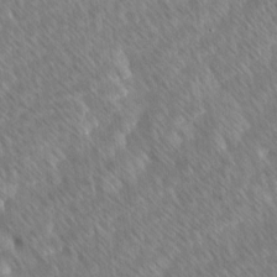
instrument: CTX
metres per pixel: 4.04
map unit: Ave
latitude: 8.6302
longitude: -106.4034
